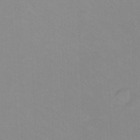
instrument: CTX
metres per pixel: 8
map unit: Ht
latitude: -8.1984
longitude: -37.3671
